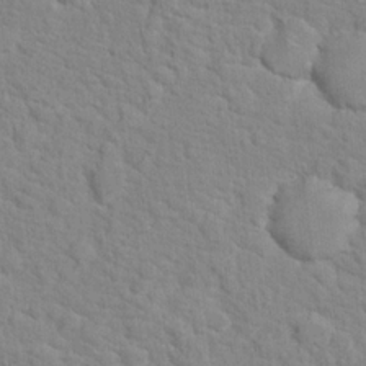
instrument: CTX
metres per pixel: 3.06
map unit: Hto
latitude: 17.8205
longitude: -34.9324
